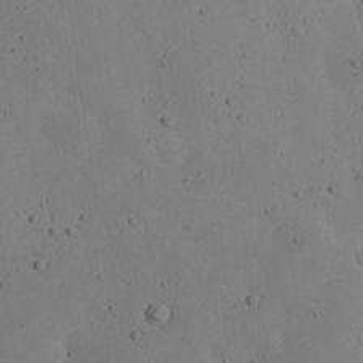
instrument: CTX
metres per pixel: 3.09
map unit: Nhu
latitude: 23.2915
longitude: -72.3468
